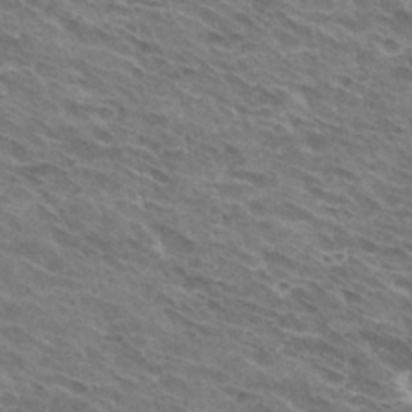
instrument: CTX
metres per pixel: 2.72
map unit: Hto
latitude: 31.9528
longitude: -44.6679
